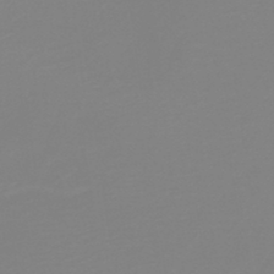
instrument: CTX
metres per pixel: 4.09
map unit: HNb
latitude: -40.9730
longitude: 51.3887
